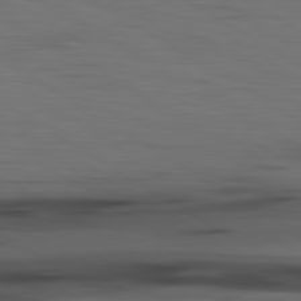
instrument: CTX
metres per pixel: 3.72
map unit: lApd
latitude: 79.9717
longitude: 160.1795
